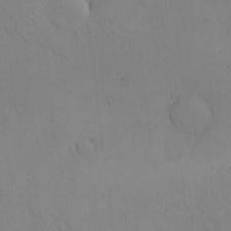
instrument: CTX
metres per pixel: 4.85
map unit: eHh
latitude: -9.0297
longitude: -66.9702
